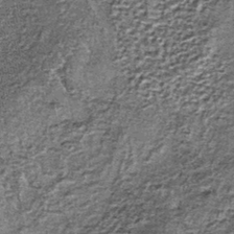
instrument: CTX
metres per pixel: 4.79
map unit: lHb
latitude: -39.3131
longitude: 65.0865
